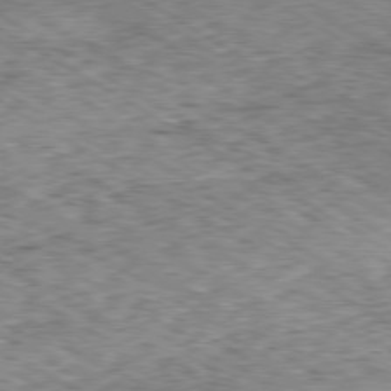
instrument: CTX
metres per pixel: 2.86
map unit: Ap
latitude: -80.2173
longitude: -50.8569
